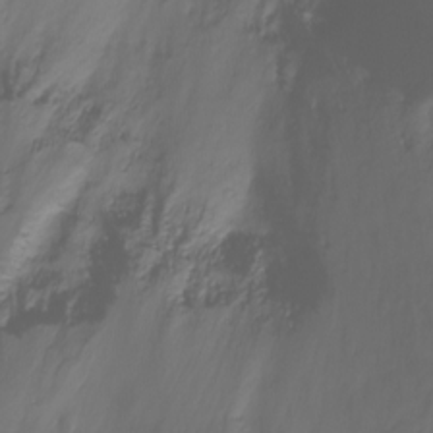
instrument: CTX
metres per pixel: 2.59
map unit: Nhu
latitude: -12.4251
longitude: -62.1767
